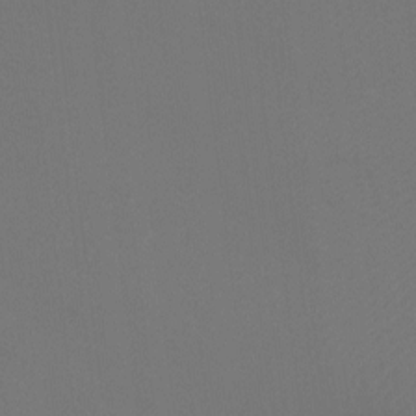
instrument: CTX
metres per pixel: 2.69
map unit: Ht
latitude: -10.2928
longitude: -33.8772
